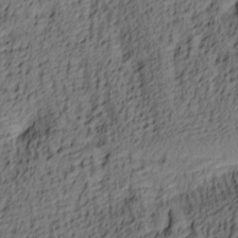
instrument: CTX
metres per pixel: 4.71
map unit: lAa
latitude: 4.2145
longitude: -113.9339
